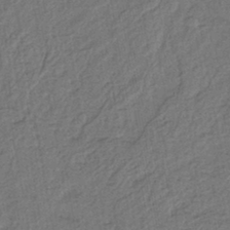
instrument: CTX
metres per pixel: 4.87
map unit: lHb
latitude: -42.7274
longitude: 61.1809
